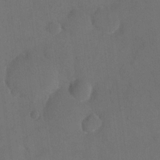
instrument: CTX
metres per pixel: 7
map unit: eHh
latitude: 18.8191
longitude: -64.7813
